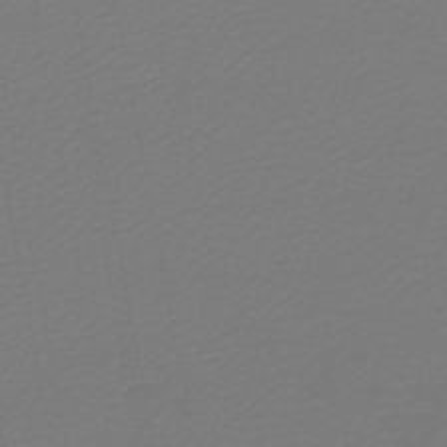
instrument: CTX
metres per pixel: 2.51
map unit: lHb
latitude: -46.8408
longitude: 63.1242
